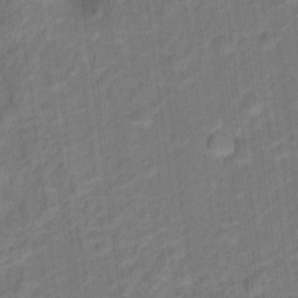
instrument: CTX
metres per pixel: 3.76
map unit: Hto
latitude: 15.6505
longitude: -39.8016
